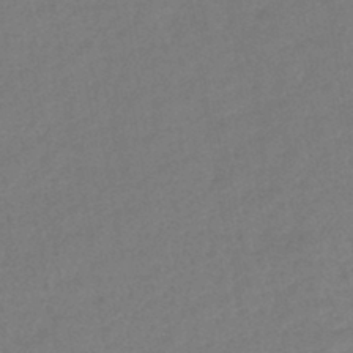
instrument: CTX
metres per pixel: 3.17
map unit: lHb
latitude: -42.9919
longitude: 78.2172
